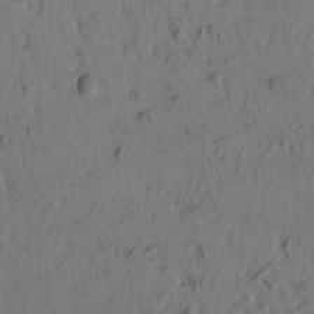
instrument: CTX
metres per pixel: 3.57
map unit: eHh
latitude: -1.1620
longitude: 17.2187
